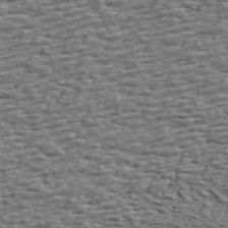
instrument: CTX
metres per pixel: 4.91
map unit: ANa
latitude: 45.4993
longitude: -84.4412
